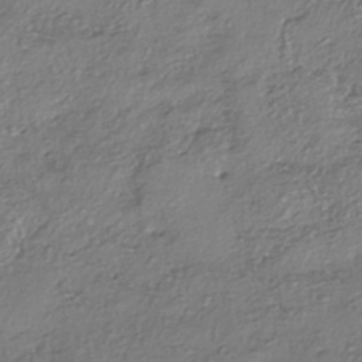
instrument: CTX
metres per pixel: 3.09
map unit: eHh
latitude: -42.6140
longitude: 122.9542
